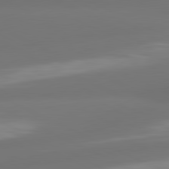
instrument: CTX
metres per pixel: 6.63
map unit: lApd
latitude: 81.4048
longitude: -164.5735
